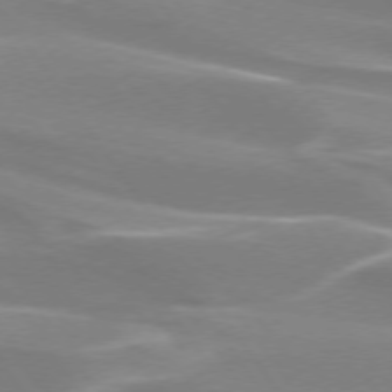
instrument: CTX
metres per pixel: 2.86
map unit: lApd
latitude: 74.0444
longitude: -62.2712
